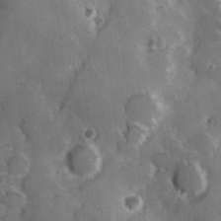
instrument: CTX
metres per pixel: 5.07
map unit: Hve
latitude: 24.1388
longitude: 146.8219
